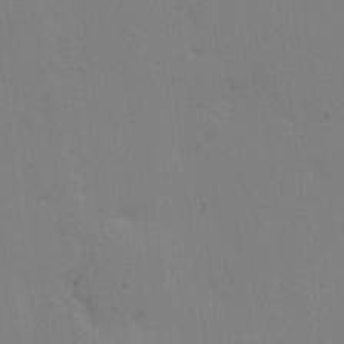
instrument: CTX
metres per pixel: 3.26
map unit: eHh
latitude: 6.3656
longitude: -66.0255
